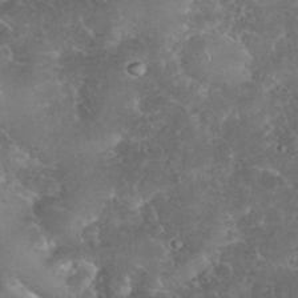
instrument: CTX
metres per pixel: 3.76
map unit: eHh
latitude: 34.9891
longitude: -64.6113
